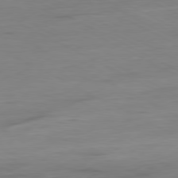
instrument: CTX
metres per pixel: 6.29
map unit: Ap
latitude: -80.9542
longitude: -77.8205
